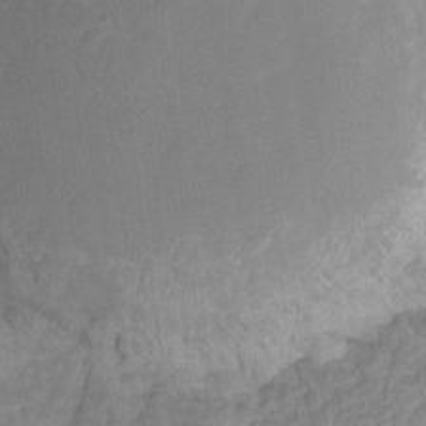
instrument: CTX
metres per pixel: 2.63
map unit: Ht
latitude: -13.8989
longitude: -57.9717
